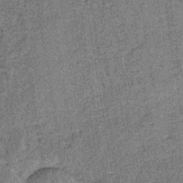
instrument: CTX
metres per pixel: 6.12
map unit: lHb
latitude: -38.7085
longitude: 64.2740
